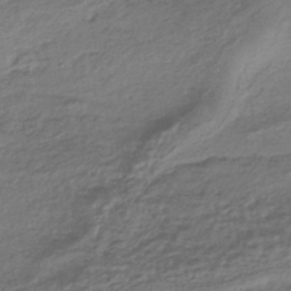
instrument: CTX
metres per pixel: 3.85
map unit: HNhu
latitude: -43.3887
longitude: 103.3132
